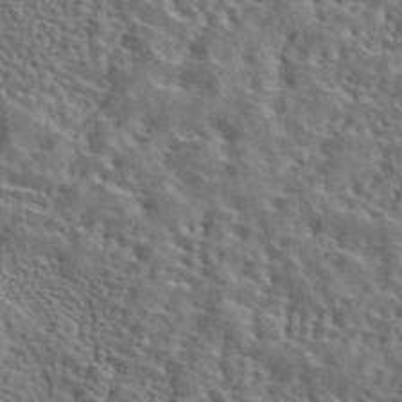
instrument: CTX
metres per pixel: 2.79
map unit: eAb
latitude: 43.4238
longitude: 112.4251
